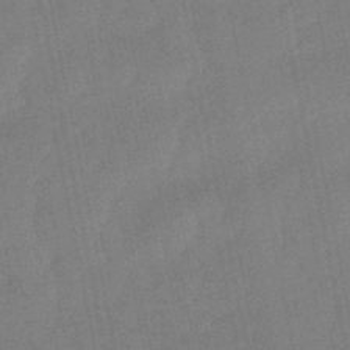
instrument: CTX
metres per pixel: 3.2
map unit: lHb
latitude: -49.9556
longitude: 80.3118
